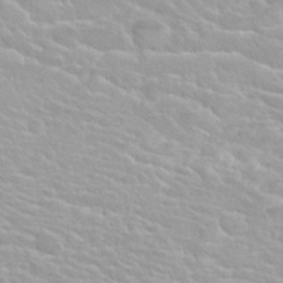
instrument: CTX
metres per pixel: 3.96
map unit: Nhu
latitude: 27.8583
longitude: -53.5182
